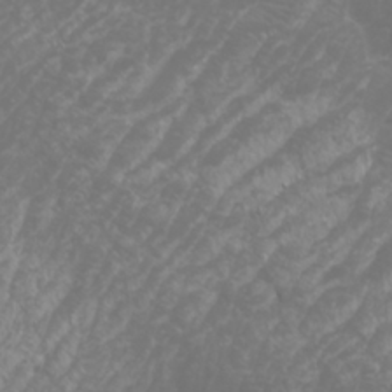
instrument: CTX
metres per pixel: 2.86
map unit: Htu
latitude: -6.9352
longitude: -74.0255
